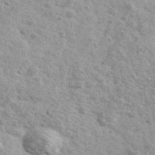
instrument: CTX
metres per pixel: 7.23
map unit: Ave
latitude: 41.6315
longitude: -108.6868
